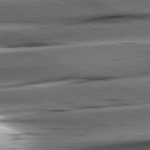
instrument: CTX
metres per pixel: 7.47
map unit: lApd
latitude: 81.4615
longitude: -151.1214
